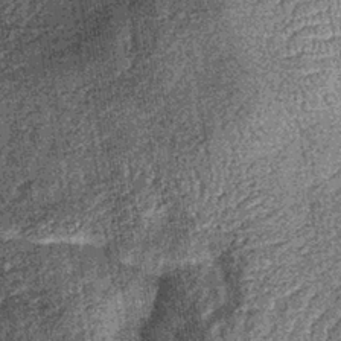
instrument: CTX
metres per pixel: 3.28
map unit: lHb
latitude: -37.0864
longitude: 67.7856
